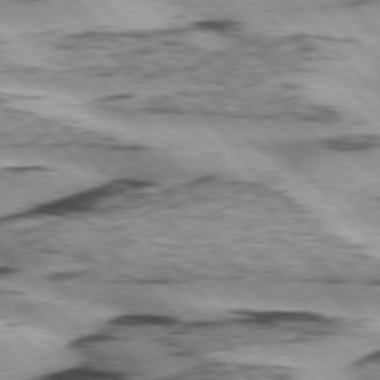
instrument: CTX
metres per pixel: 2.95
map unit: lApd
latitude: 75.2348
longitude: -77.9528
